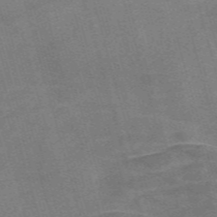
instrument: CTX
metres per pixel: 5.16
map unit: Nve
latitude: -59.2564
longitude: 65.2565
